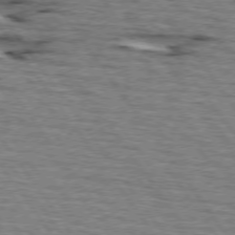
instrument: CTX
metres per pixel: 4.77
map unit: lApd
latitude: 74.5735
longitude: -73.6505
